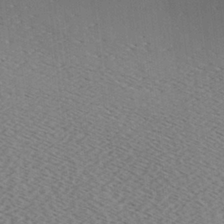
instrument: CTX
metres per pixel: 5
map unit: Ave
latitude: -7.1053
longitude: -123.6505
